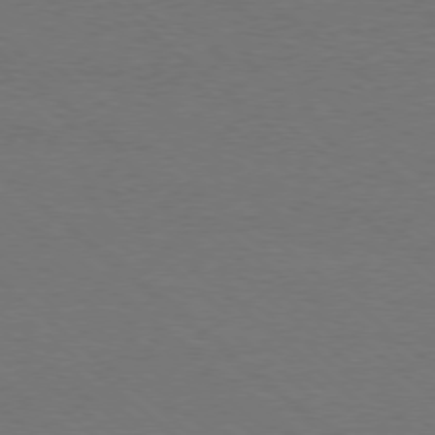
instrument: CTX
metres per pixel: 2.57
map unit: Ap
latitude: -78.5195
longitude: -85.6505
